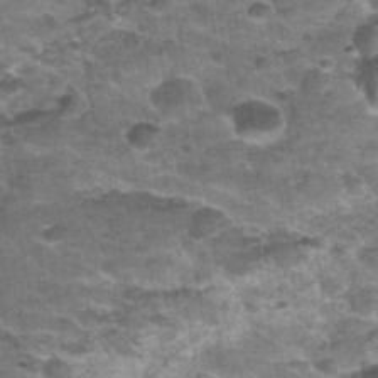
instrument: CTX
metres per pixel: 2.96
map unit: Nhu
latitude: 32.1199
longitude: -52.8947
